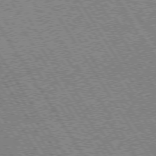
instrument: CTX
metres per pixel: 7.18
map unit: Hpe
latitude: 73.5560
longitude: -140.9135
